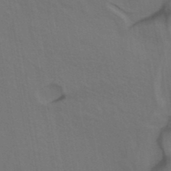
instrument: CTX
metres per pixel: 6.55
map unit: ANa
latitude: 39.8394
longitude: 28.5007
